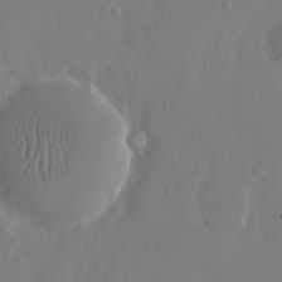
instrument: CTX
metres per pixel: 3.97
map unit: eHh
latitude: 13.5749
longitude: -71.5371
